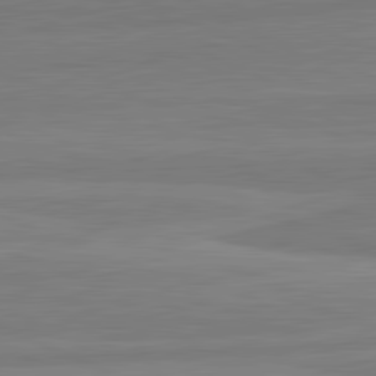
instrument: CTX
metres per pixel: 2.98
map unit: lApd
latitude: 81.9717
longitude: -173.1214
